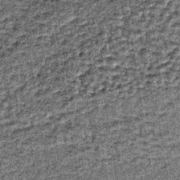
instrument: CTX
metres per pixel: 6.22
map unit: lHb
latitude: -37.3887
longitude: 64.4629
